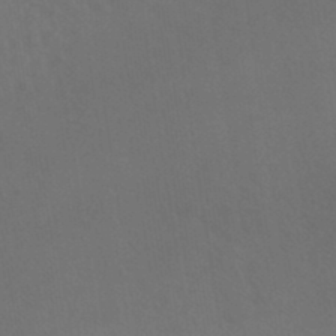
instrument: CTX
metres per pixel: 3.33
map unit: lHb
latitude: -45.6155
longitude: 66.4440
